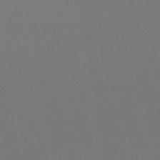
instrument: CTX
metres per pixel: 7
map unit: lHb
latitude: -47.3887
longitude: 73.9556
